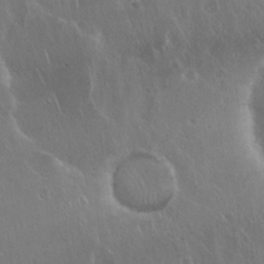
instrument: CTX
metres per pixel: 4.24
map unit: Hto
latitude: 19.0836
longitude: -56.7057
